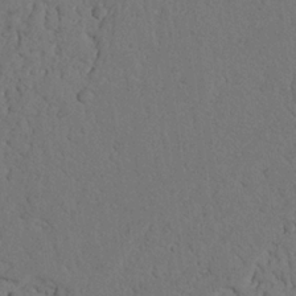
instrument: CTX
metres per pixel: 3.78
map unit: Nhu
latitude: 21.9150
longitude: -74.9325
